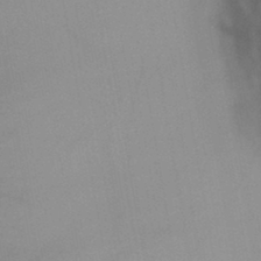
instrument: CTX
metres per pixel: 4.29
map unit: HNb
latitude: -45.9745
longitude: -41.2914
